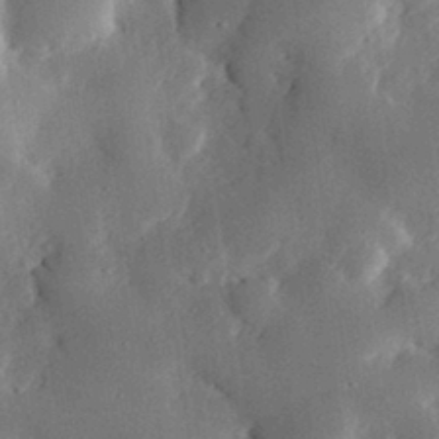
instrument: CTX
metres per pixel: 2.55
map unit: eHh
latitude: 30.4412
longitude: -80.3656
